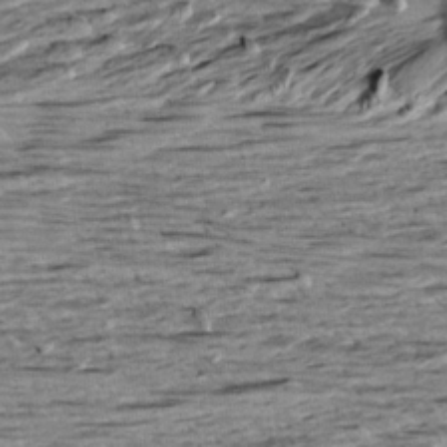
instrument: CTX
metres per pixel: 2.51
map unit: Aa
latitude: 8.5924
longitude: -139.5560
